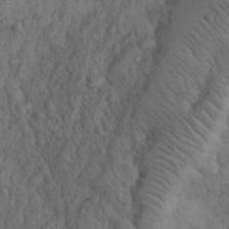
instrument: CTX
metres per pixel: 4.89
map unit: eHh
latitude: 32.6113
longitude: -67.1025
